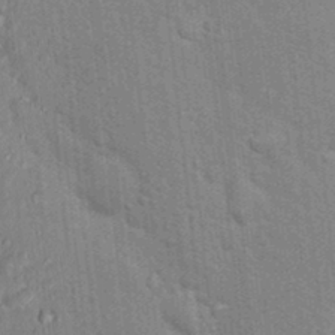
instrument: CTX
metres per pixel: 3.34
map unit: Nhu
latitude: 15.8584
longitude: -30.1389
